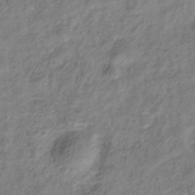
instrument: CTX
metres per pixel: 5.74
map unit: Hve
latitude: -33.8234
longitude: 89.4265
